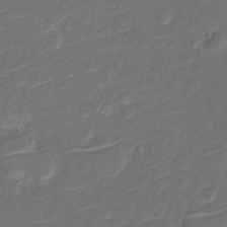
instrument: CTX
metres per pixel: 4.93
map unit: Nve
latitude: -20.1416
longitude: 104.8030
